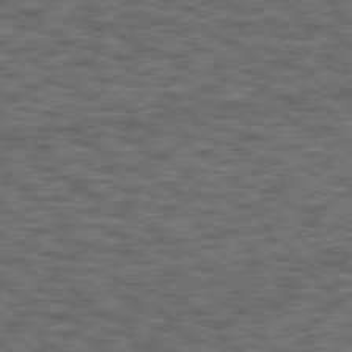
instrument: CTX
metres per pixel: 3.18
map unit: Hpe
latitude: 75.2726
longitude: -135.9528
